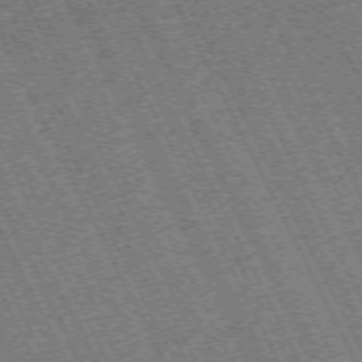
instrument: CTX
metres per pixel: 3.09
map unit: Hpe
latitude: -71.5021
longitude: 10.3117
